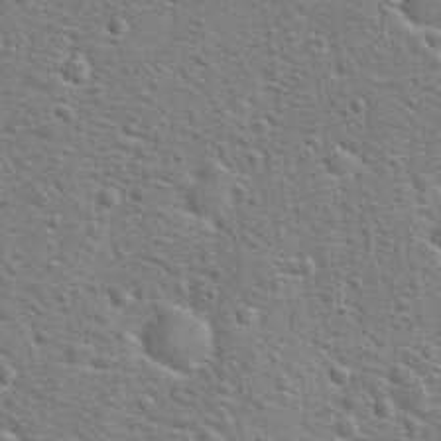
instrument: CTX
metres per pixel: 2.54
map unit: Hto
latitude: 23.9528
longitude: -48.5357
